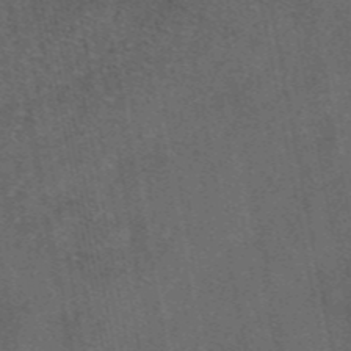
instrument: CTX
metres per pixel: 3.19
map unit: eAb
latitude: 46.6680
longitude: 108.5007
